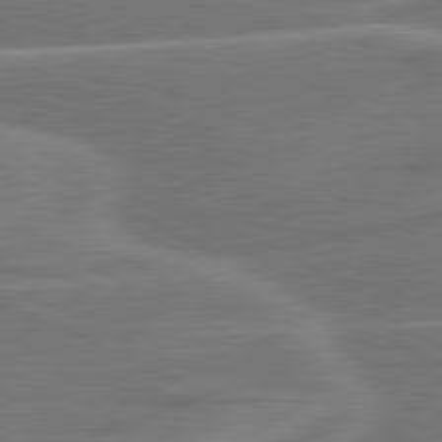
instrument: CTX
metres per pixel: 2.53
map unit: lApd
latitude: 81.0269
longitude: 128.1228
